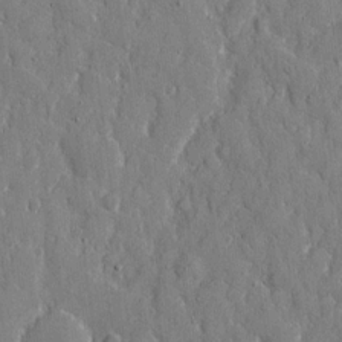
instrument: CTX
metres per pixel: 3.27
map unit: eHh
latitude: 9.0459
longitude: -69.4993
